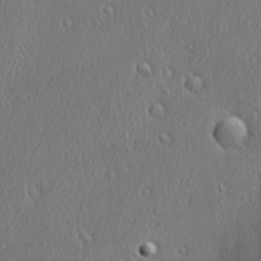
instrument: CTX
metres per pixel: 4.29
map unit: Ave
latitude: 22.1767
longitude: -136.7247
